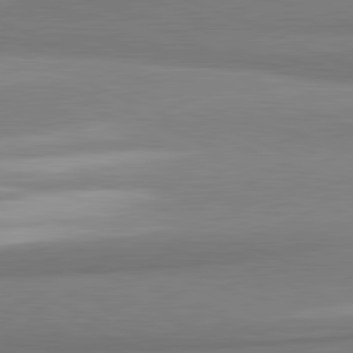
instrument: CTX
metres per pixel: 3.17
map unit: lApd
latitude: 81.4048
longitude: 165.5210
